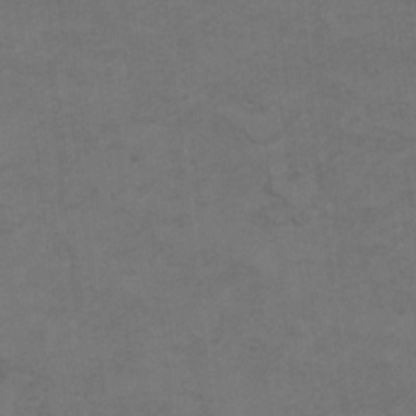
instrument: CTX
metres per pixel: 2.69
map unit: Hto
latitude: 8.1767
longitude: -35.4804
